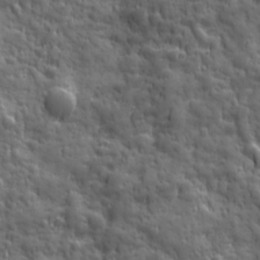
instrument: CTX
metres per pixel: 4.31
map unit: Ave
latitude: 19.1403
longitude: -132.4412
